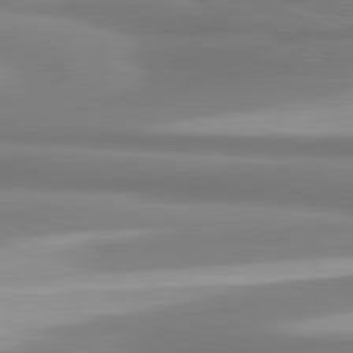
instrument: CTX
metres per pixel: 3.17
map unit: lApd
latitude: 80.8380
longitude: -175.5749
